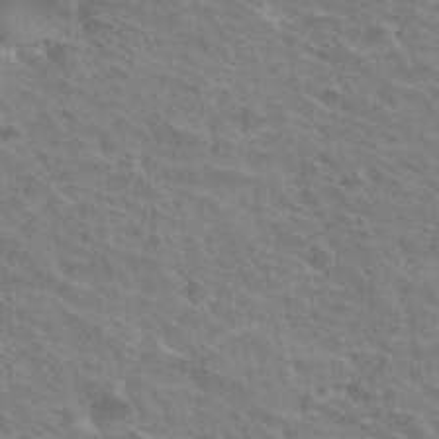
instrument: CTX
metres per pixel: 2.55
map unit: Hto
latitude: 33.5182
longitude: -41.9528
